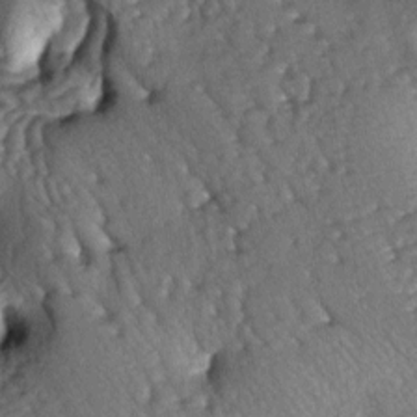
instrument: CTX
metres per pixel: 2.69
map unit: lAa
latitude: -5.7477
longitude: -126.0822
